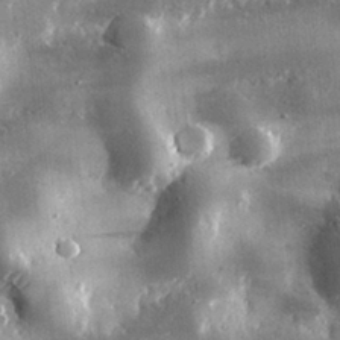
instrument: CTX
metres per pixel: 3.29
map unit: lHvf
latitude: 31.4616
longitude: -92.0255
